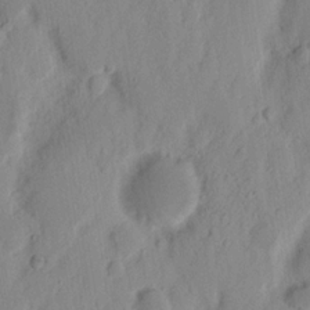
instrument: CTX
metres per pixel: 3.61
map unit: Nhu
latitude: 15.8017
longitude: -73.7450
